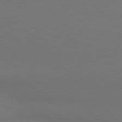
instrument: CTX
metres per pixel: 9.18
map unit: lApd
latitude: 80.8002
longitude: 152.2550
